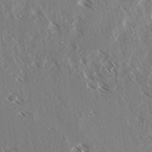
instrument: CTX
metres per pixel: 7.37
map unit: lAvf
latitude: 4.4601
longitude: -105.2348
